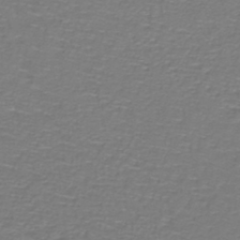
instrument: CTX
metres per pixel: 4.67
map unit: lHb
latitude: -40.6140
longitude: 58.4251
